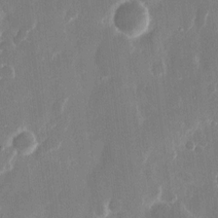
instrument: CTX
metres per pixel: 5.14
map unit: eHh
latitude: 12.1767
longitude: -71.6883
